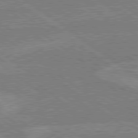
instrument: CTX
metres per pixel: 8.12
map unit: lApd
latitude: 79.2537
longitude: -160.9891
